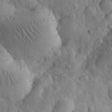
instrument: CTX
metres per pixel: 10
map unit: eHh
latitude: 31.4616
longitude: -68.8758
